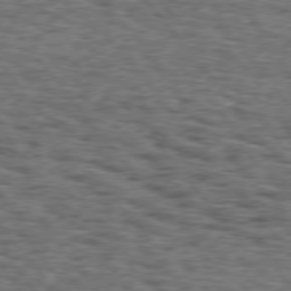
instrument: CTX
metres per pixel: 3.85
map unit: Hpe
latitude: 75.9528
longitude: -134.8002
